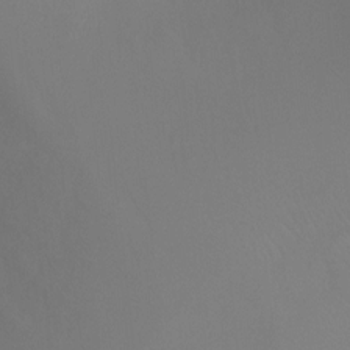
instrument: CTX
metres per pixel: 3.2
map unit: Ht
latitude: -4.8408
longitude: -26.1389
